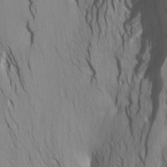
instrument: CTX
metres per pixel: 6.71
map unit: Htu
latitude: -7.2376
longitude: -66.6112
